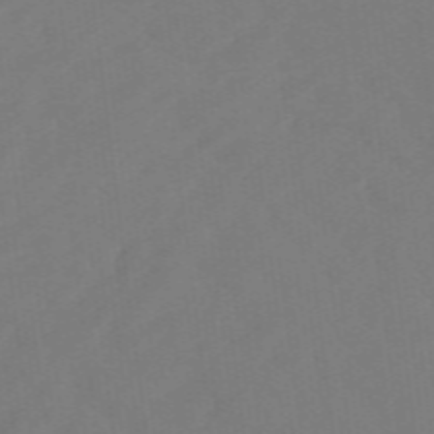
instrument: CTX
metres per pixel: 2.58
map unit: eHb
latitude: -49.2565
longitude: 83.6344
